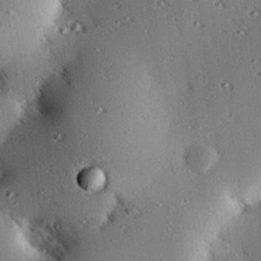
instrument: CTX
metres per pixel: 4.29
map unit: eHh
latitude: 22.6112
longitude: -90.4034
